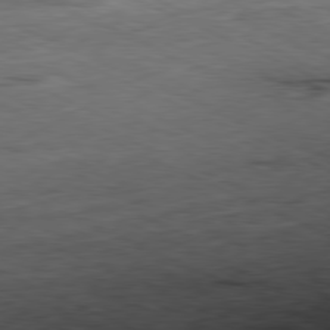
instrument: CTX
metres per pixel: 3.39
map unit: Ap
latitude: -81.1053
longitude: -90.8191
